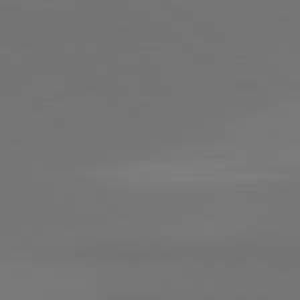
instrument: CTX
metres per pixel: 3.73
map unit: lApd
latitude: 81.1025
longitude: 153.1809
